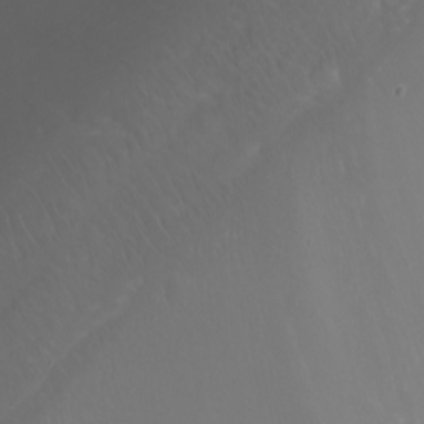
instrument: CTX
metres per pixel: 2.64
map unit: Nhu
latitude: -8.5196
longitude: -80.3845
